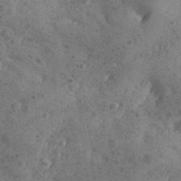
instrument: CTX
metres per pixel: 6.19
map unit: Ave
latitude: -8.9353
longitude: -118.3278
